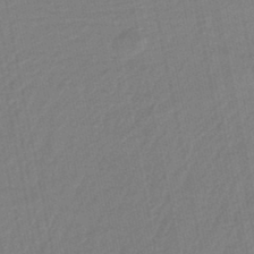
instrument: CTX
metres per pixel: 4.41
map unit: eHb
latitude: -45.1242
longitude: 87.8611
